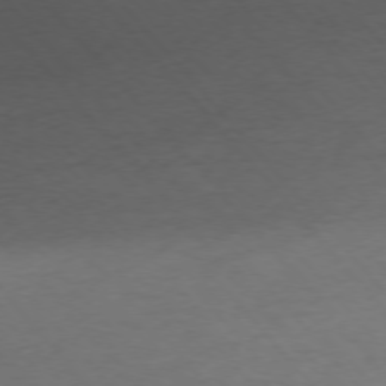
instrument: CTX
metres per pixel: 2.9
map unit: Ap
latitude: -76.6141
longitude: -72.2901
